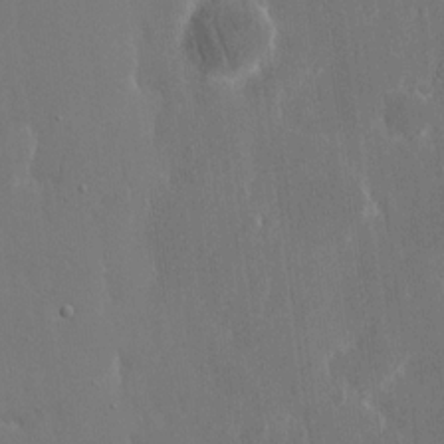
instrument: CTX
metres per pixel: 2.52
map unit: eHh
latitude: 15.6316
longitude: -71.2726
